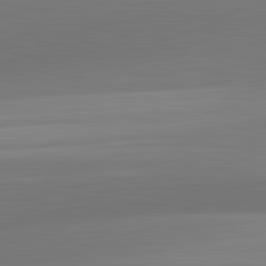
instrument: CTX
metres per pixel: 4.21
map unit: lApd
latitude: 83.3859
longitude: -132.5924
